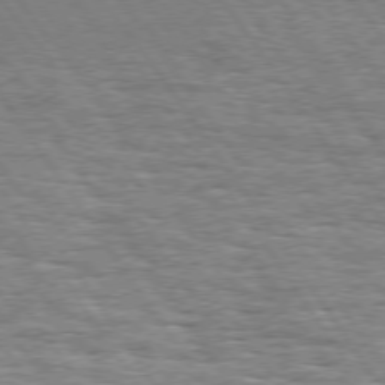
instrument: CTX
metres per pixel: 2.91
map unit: Hpe
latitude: 74.6302
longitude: -137.9528
